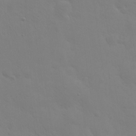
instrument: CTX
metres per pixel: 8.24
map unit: eHh
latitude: 25.5749
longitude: -65.7639
